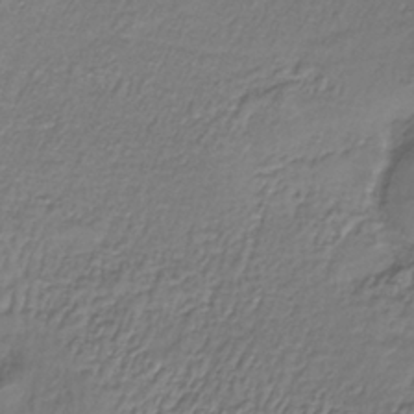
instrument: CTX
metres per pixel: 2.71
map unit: lHb
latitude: -37.3131
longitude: 58.6896
